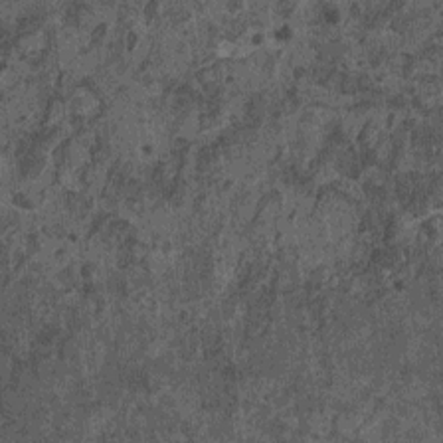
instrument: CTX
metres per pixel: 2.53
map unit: HNhu
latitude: 0.0633
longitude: 5.2187
